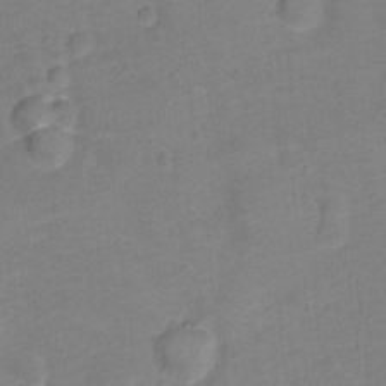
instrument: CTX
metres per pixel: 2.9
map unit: Hto
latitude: -0.3685
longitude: -34.3845
